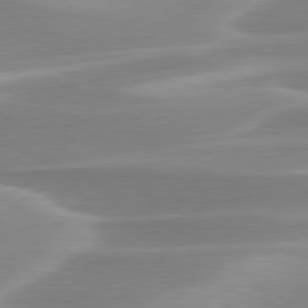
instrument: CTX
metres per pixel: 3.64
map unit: lApd
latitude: 79.6505
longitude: -115.0080
